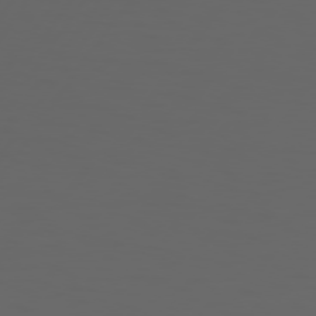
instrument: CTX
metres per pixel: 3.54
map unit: Hpe
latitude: 75.2537
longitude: -125.8772
